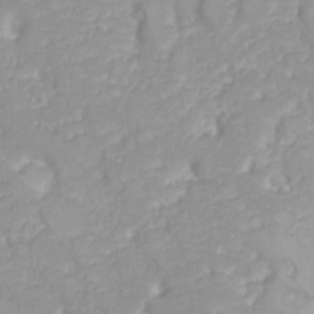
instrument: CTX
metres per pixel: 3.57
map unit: Nhu
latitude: 23.2726
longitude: -60.2144
